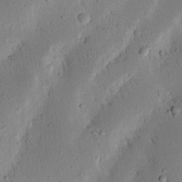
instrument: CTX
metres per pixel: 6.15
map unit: Nhu
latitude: 19.0647
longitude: -75.1403
